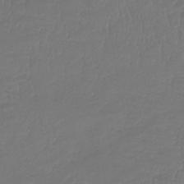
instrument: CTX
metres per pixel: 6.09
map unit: lHb
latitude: -41.9367
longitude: 65.6533
